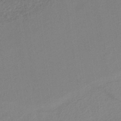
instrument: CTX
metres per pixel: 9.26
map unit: lHb
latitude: -38.8408
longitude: 69.2376
